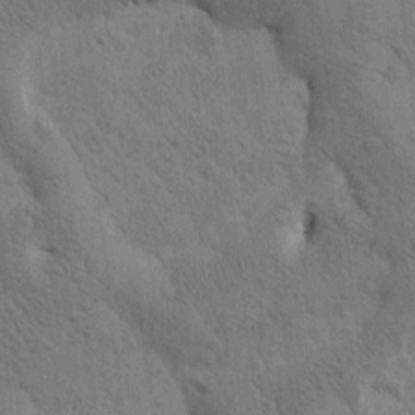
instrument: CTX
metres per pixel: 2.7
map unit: Htu
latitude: -0.1984
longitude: 174.9730
